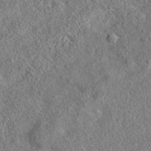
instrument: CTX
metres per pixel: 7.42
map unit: eAb
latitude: 35.9150
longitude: 114.0850
